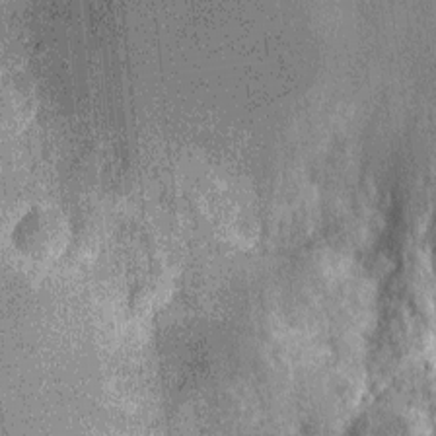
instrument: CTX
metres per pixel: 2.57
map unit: Nhu
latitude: -13.4832
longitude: -23.9150
